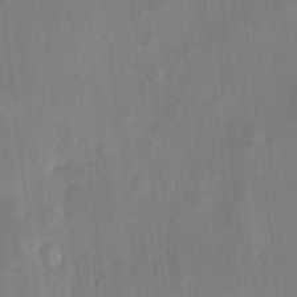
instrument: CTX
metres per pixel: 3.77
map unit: eHh
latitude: 5.8961
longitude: -73.9528
